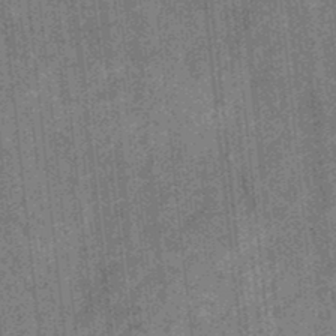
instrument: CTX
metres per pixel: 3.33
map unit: eHb
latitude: -35.6344
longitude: 79.0297
